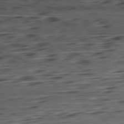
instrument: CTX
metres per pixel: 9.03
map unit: Ap
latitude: -81.8989
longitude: -78.2712
